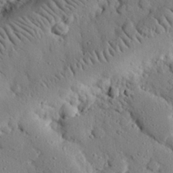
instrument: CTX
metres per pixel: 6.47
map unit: eHh
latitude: 26.6302
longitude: -78.8380
